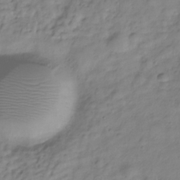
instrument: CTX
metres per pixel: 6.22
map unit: Hve
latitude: -29.0487
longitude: 93.8044
